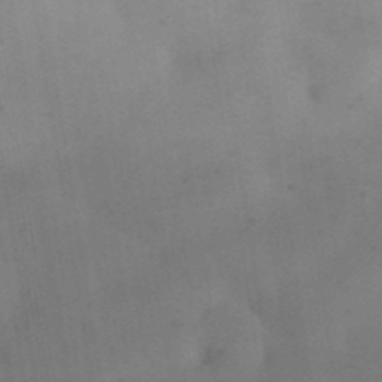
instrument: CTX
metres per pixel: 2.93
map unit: Nhu
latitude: 26.8947
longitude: -70.1011
